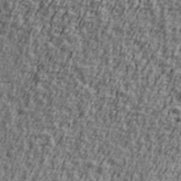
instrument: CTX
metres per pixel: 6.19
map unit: Ave
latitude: 41.1214
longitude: -112.3467
